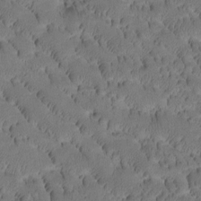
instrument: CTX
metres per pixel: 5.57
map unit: Htu
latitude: -3.4076
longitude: 172.2361
